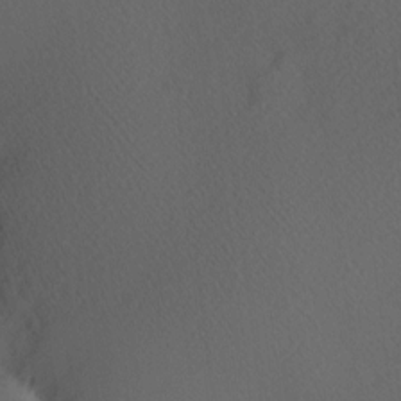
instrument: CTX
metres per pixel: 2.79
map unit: Hve
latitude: 12.2523
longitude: -90.0444
